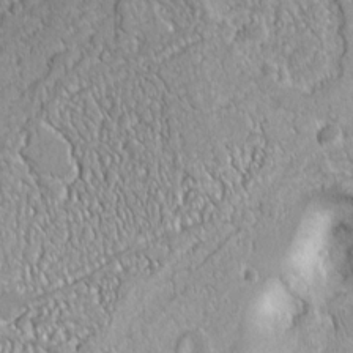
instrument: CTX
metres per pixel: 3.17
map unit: Ht
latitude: 6.8758
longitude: -76.6301
